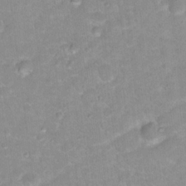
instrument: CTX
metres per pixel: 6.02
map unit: Hto
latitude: 17.4237
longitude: -35.6882
